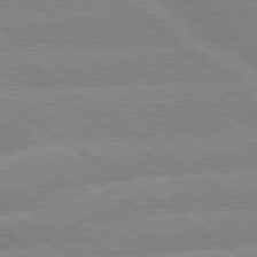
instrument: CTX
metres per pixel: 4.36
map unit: lApd
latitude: 79.4616
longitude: -132.2712
